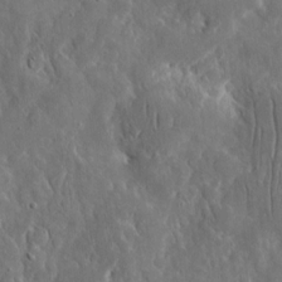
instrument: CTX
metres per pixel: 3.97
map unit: eHh
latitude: 12.7813
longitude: -73.3860
